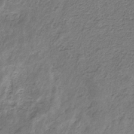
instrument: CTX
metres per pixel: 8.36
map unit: eHb
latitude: -30.8786
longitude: 69.6532
